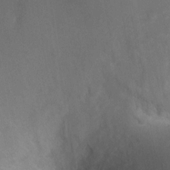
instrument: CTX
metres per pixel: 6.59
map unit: Ht
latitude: 2.6490
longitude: -27.3482
